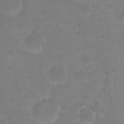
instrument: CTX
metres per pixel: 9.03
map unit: Nhu
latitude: 17.7639
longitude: -29.8583
